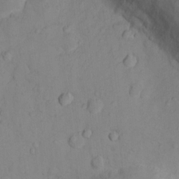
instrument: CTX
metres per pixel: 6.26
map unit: Nhu
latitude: 12.7624
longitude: -29.2726
